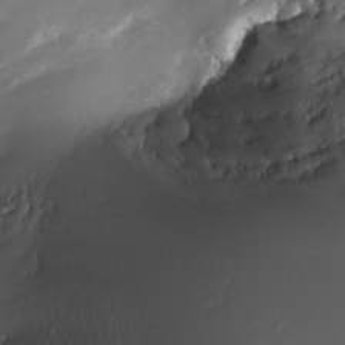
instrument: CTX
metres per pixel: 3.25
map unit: Nhe
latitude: -31.8989
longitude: -116.0444
